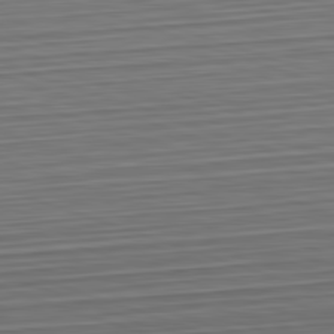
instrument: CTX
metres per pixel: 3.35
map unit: Hpe
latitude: -82.6707
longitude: 14.1984
